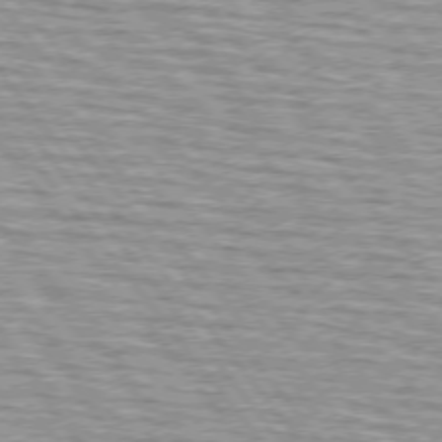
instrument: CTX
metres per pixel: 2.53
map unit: lApd
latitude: 74.7435
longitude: -76.3278
